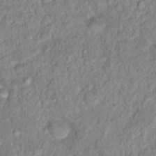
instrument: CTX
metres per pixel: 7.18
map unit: Hto
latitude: 16.7246
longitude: -40.0633
